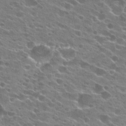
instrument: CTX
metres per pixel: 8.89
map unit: Hto
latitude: 24.0633
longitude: -41.4237
